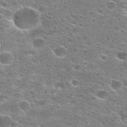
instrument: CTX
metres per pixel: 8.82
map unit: Hto
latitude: 27.3482
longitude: -47.3860
